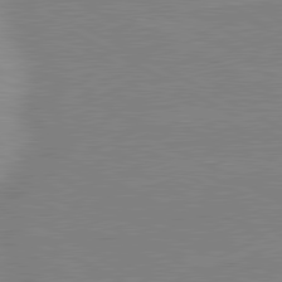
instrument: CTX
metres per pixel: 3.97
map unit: lApd
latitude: 80.7057
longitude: -124.3089
